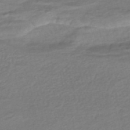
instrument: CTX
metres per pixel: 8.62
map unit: ANa
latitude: -45.4643
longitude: 104.7085
